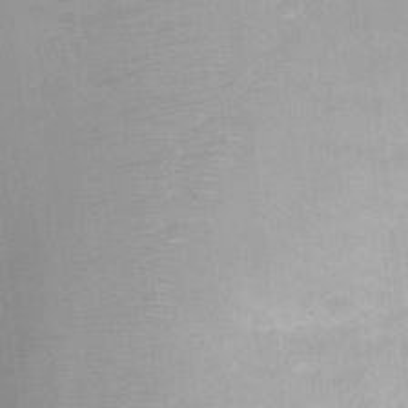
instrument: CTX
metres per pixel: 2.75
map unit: Ht
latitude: 2.5923
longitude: -29.2726
